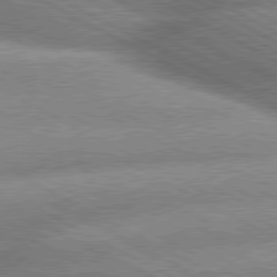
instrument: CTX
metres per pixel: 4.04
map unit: lApd
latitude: 80.0444
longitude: -160.0633
